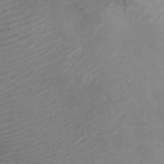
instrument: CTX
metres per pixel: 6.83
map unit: Ht
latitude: 13.1214
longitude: -39.8394
